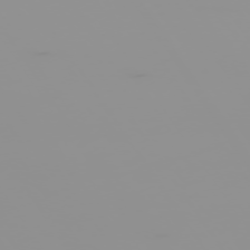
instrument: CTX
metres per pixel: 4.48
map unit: Hpe
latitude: -74.8597
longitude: 6.5762
